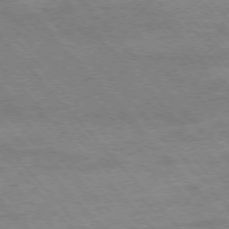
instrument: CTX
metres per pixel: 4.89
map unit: Hpe
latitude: -76.2550
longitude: -14.1956
